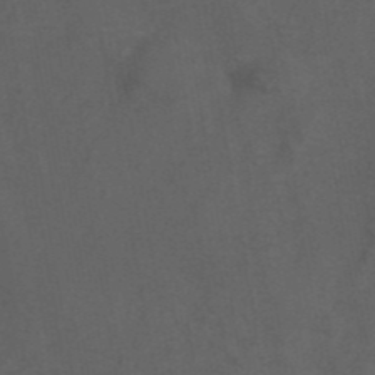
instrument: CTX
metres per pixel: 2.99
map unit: eAb
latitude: 43.7072
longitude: 106.2173
